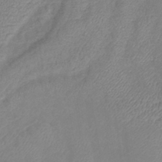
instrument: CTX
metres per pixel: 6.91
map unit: lHb
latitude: -41.1053
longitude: 75.3132
